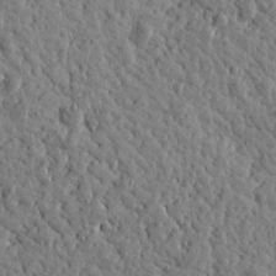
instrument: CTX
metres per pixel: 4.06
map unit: Htu
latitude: -0.4629
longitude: -178.7813
